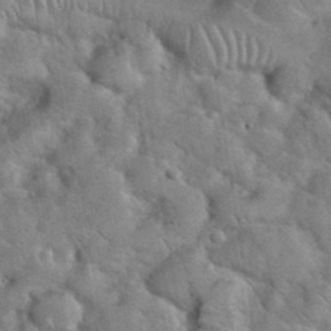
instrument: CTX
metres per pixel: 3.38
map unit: eHh
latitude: 37.7072
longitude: -64.5357
